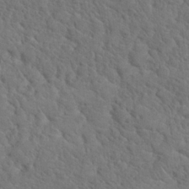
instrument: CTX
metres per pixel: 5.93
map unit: Hto
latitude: 19.0647
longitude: -35.1025
